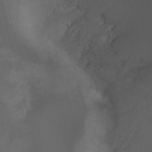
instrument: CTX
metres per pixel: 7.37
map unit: Nhu
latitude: -13.4455
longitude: -71.6883
